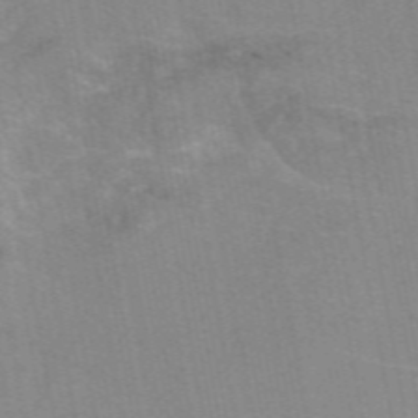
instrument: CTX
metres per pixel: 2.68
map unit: eAb
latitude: 49.4993
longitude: 105.3887
